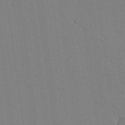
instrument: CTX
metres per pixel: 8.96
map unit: lAvf
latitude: 14.9892
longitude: -126.7624
